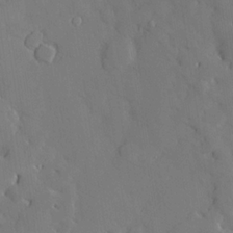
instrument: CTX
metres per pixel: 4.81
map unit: Hve
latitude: -10.7841
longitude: 176.0283
